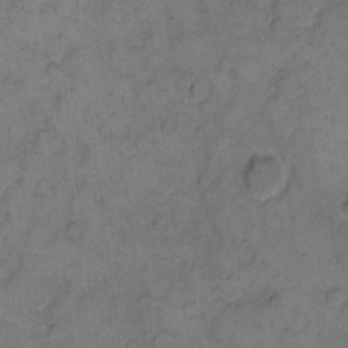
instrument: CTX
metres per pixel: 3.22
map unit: eHh
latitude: 11.2348
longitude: -63.5749
